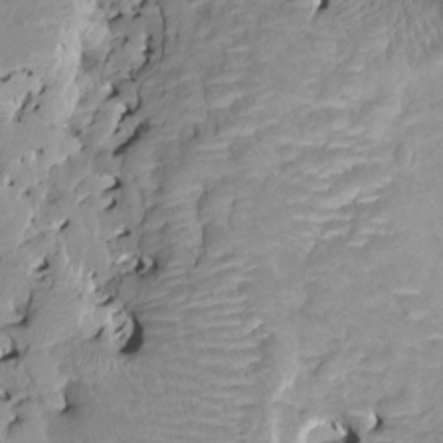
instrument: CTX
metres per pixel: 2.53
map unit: HNhu
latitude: 3.4615
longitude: 6.2928
